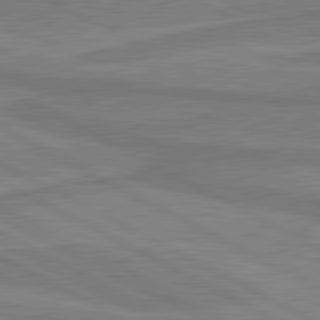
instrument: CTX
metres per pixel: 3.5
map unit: lApd
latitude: 81.1214
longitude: 173.5777
